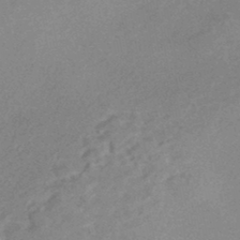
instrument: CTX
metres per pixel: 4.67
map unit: Nhe
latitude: -46.5951
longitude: -171.1592
